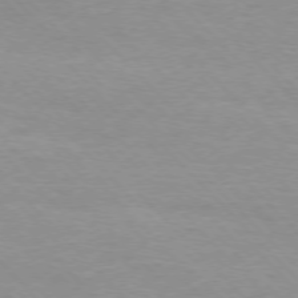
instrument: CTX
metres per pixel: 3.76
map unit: Ap
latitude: -76.9731
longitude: -87.4426
